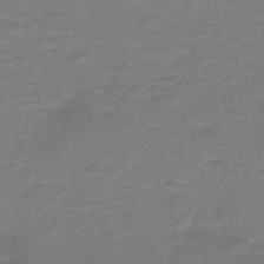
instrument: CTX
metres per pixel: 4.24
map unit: HNb
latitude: -47.8233
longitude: -38.7246
